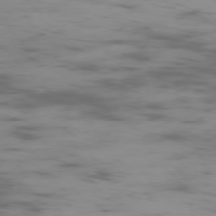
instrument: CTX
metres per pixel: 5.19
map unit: Ap
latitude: -75.6533
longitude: -67.1214
